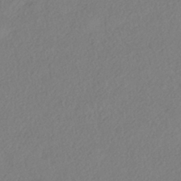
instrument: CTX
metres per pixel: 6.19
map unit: eHh
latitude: -42.1227
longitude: 118.8030
